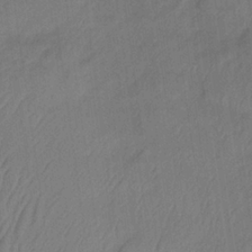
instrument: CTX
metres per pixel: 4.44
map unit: lHb
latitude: -33.7856
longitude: 66.6518
